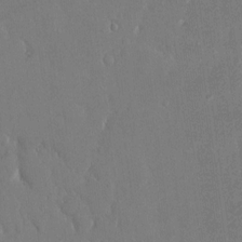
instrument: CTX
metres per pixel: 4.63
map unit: eHh
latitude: 14.7247
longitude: -70.5923
